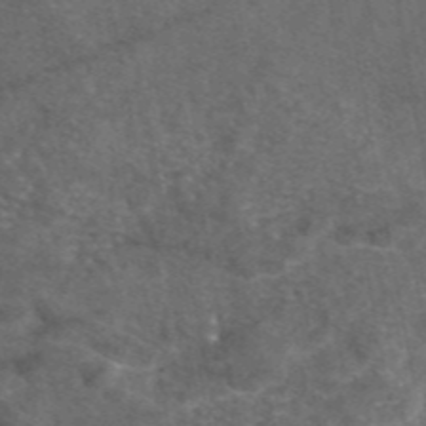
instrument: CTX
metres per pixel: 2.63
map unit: eAb
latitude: 47.4994
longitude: 111.8233
